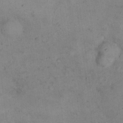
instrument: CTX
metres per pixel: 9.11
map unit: eHh
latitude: 21.2348
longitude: -60.1955
